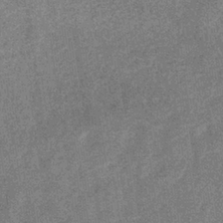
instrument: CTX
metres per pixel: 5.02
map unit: eHb
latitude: -34.8786
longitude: 78.1983
